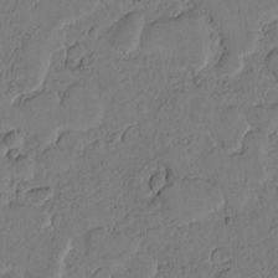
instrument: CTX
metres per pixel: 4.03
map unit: Htu
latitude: -3.1242
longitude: 166.8597
